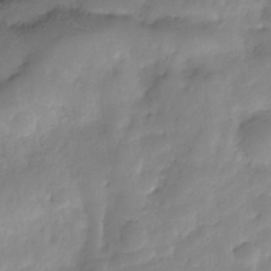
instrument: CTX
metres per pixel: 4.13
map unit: Hve
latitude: -31.2376
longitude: 90.4818
